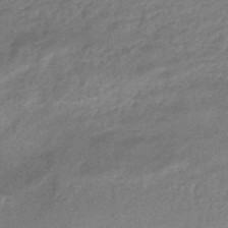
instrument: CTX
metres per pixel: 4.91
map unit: HNhu
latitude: -45.9556
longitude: 91.1998
